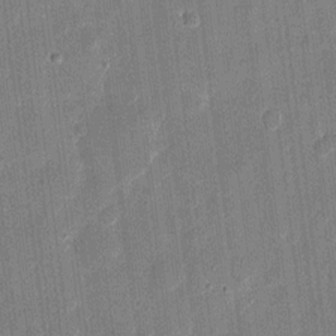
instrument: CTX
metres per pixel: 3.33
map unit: eHh
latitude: 11.0836
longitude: -70.4034
